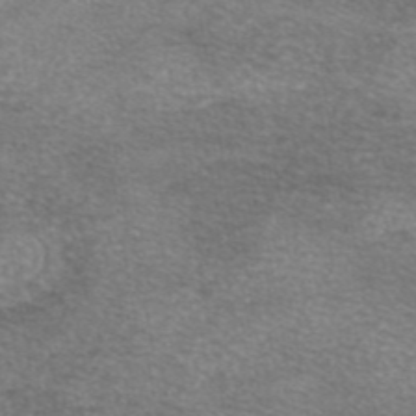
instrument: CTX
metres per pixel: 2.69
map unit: eAb
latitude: 45.3670
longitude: 102.7463
